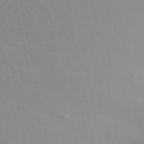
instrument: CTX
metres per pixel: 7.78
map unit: ANa
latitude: 49.5371
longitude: -72.9703
